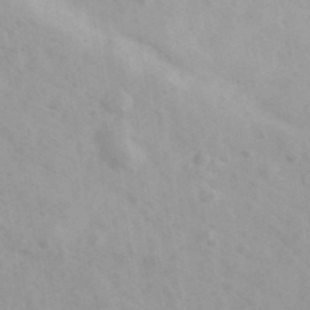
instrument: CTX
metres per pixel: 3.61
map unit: Ave
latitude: 39.5560
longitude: -106.9325
